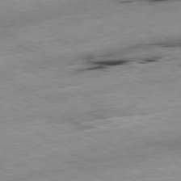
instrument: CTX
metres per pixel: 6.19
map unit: Ap
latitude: -80.1606
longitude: -66.4979
